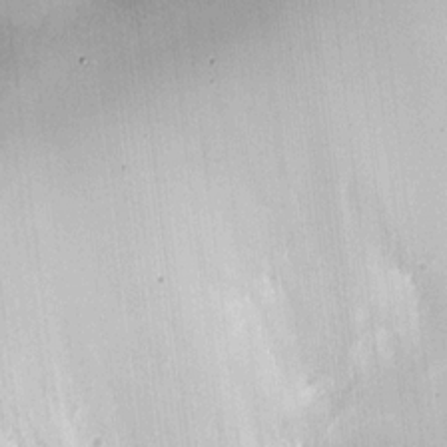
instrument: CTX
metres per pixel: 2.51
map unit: HNhu
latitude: 10.4412
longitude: 9.4454
